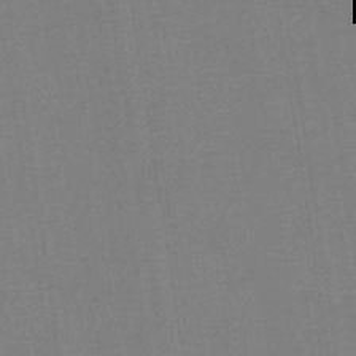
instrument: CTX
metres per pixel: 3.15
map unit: eHh
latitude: -43.0486
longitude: -32.4601
